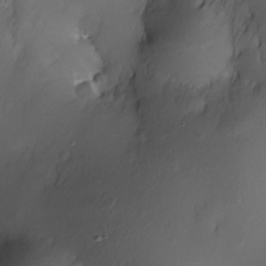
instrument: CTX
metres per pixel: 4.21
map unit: Nhe
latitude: -32.9542
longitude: -115.7638
